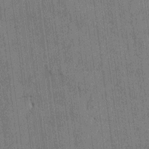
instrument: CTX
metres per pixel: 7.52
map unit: HNhu
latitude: 0.7057
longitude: -5.8961
